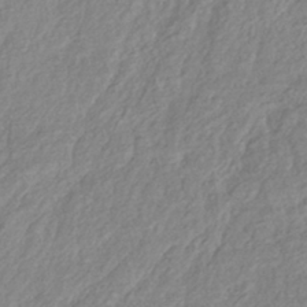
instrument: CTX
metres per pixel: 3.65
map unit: lHb
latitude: -40.5196
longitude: 73.5777
